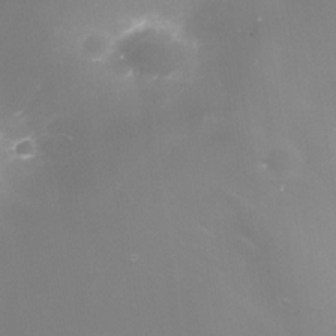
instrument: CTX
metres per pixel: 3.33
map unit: Nhe
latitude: -35.5210
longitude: -91.1403
